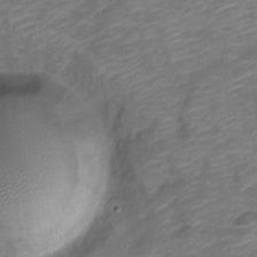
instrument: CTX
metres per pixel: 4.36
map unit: Nve
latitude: -17.6722
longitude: 109.1998
